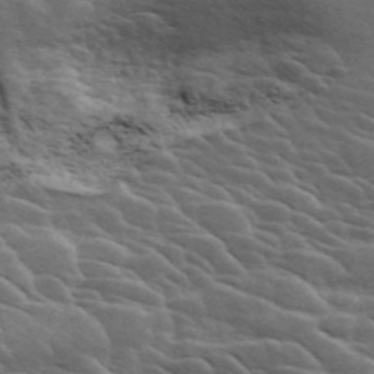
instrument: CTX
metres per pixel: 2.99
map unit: ANa
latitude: 45.6883
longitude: 38.0850
